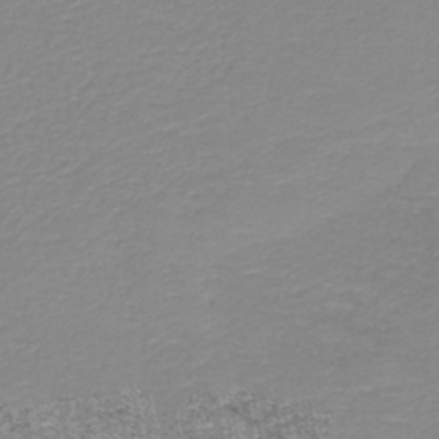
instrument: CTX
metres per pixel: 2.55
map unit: HNb
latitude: -44.9353
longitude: 53.3887
